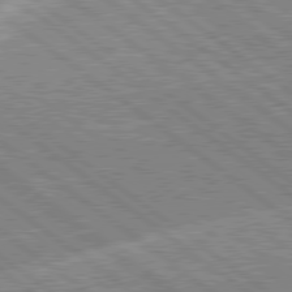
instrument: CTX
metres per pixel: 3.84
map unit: Hpe
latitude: 78.9703
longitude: -169.0648
